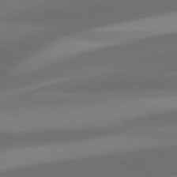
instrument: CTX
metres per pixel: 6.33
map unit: lApd
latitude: 81.6316
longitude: 125.6155
